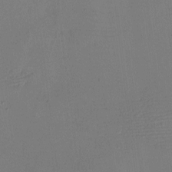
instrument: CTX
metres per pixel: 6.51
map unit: eHh
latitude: -4.3873
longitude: -79.5371
